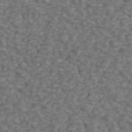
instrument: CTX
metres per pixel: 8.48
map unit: ANa
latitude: 44.0255
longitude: 28.7463
